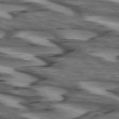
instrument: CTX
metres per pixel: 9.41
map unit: lApd
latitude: 73.1593
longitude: -57.3670
